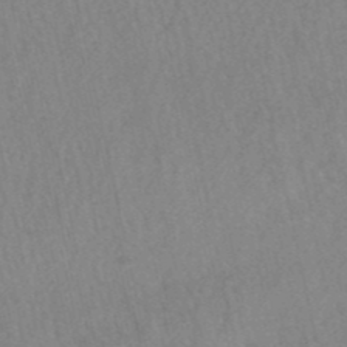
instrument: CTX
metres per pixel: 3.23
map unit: lHb
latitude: -49.0109
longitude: 72.9919
